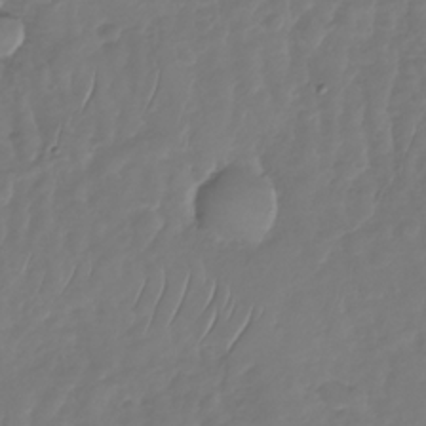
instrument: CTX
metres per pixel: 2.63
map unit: Nhu
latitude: -29.9556
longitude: -59.3482
